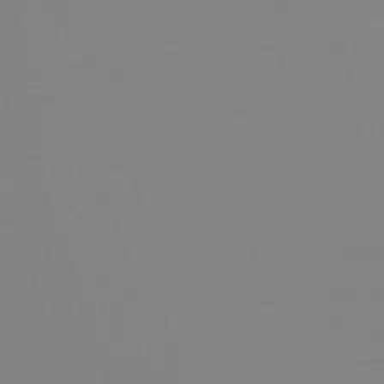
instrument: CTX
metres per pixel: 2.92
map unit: lHb
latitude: -46.7841
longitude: 76.1606
